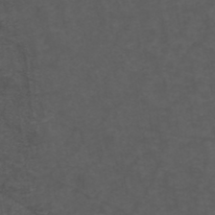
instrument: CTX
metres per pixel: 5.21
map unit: ANa
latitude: 38.9891
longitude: 23.4644
